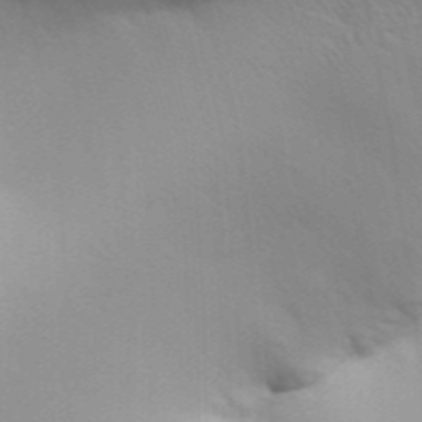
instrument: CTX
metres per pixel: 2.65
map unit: Aa
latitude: 31.4616
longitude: -140.0633
